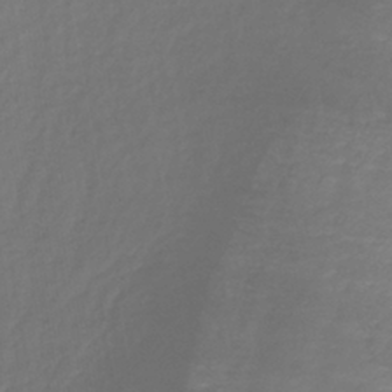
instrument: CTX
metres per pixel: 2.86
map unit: lHb
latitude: -38.3306
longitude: 72.2550
